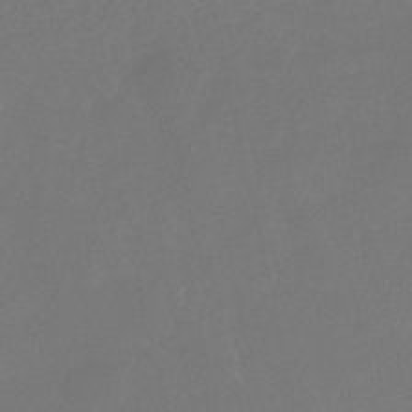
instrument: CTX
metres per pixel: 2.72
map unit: HNhu
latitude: -29.5399
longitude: 66.3306
